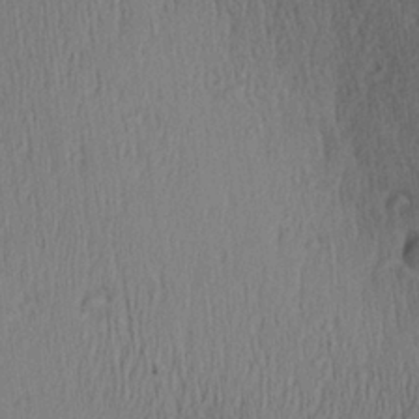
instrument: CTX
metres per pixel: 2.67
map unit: Aa
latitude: 27.8961
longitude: -138.0255
